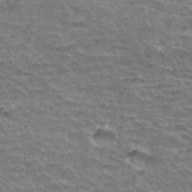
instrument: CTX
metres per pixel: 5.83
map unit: Hto
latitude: 35.8016
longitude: -44.8380
